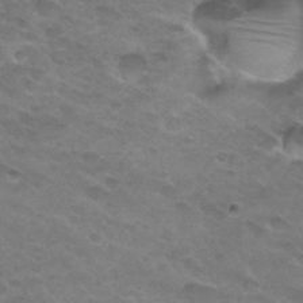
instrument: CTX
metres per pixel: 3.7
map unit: Hto
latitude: 32.4412
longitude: -46.3657
